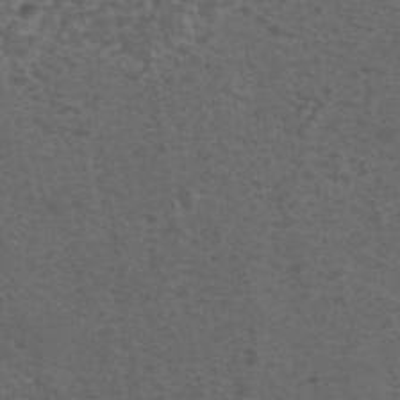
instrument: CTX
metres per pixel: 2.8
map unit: eAb
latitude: 43.8772
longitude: 105.5021
